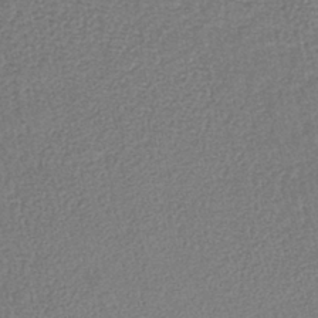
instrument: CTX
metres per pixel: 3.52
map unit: lHb
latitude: -39.4455
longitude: 61.6533
